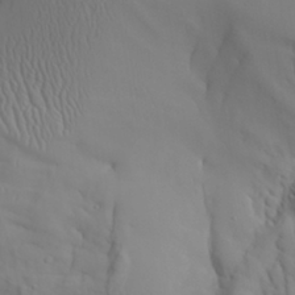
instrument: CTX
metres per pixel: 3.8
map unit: Aa
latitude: 27.0081
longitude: -132.9892
